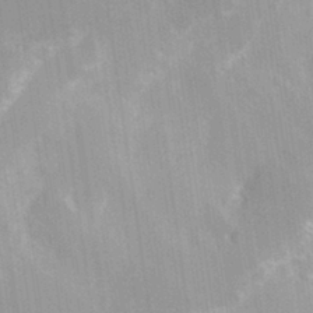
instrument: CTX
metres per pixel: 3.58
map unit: Hve
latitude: 30.8947
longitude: 149.3132
